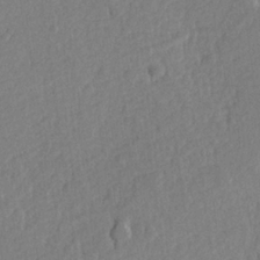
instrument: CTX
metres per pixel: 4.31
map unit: Hve
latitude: 25.0647
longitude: 144.0472
